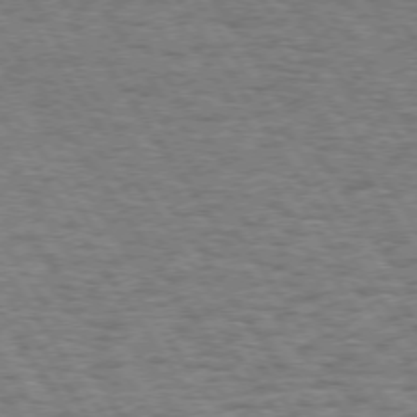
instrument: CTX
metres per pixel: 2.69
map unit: Hpe
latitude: 73.4049
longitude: -130.8191
